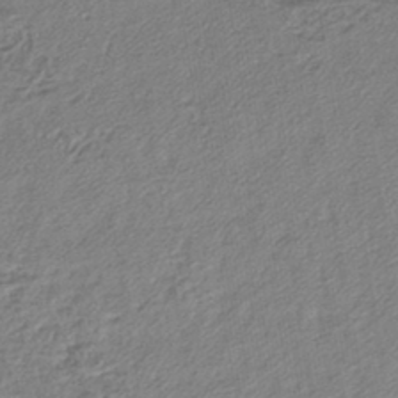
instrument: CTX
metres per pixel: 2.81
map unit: lHb
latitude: -41.2943
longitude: 62.2928
